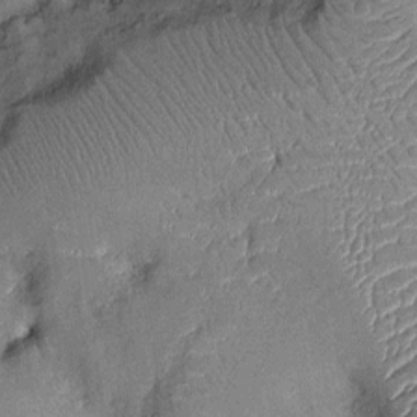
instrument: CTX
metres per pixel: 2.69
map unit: Nhu
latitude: -12.6519
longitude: -22.8191
